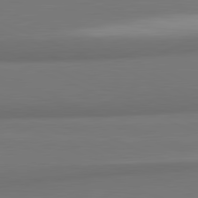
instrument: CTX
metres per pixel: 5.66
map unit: lApd
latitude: 82.0633
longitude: 171.1242
